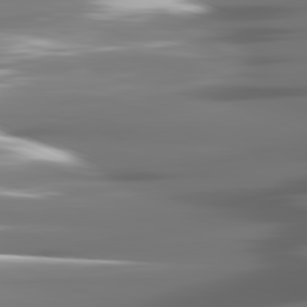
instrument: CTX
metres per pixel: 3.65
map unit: lApd
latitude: 81.4048
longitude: -142.2712
